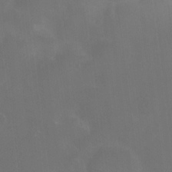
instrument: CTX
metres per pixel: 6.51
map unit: Nhu
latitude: -10.9920
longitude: -40.4601
